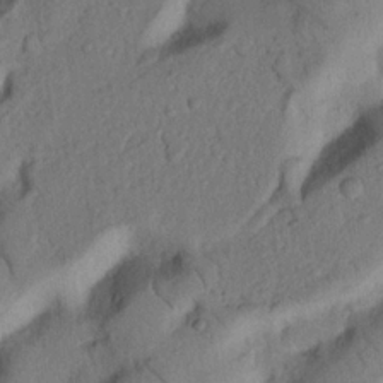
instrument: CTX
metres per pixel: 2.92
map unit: Nhu
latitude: 21.6505
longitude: -75.6505
